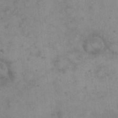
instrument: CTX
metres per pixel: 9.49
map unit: eHh
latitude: 21.1970
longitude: -59.2348
